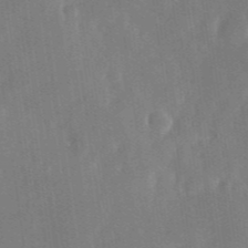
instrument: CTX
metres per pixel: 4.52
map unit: Nhu
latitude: -29.2187
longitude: -69.8772
